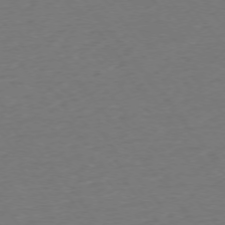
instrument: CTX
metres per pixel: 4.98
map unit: Ap
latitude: -75.4455
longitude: -84.4601
